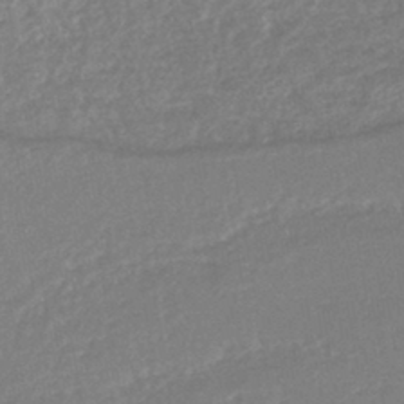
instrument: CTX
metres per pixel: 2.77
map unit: lHb
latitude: -42.1794
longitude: 73.3887
